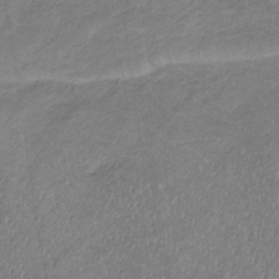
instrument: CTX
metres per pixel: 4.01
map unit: lHb
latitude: -33.7856
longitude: 69.0486
